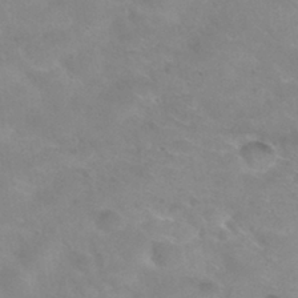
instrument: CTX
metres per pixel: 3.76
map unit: Hto
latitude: 31.5183
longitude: -47.7828
